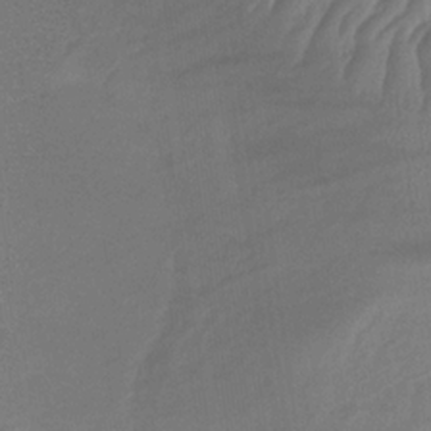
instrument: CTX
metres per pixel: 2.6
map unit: lHb
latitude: -34.1984
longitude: 68.2739
